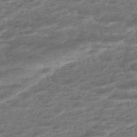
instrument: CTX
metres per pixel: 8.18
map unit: ANa
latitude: -45.2187
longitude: 104.7463
